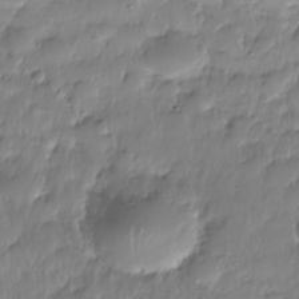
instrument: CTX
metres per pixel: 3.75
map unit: Nhe
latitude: -36.4818
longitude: -179.3482
